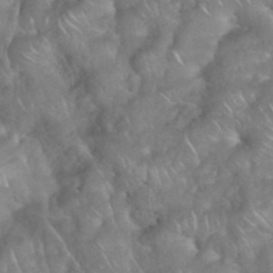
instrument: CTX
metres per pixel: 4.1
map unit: eHh
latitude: 38.7624
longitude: -58.5924
